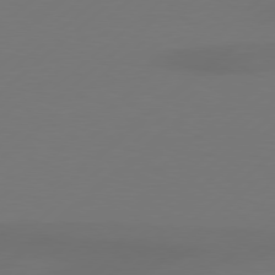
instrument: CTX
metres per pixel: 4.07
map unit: Hpe
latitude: 78.6680
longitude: -132.5924
